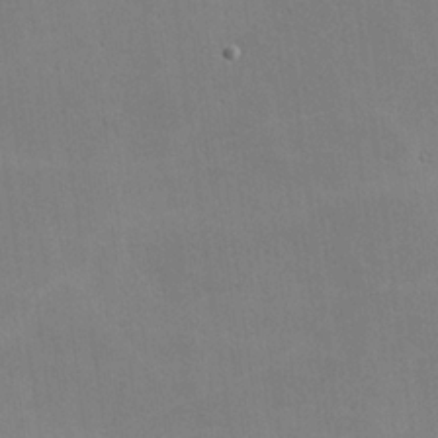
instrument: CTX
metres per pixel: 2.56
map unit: lHvf
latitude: -10.6708
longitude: -102.1578
